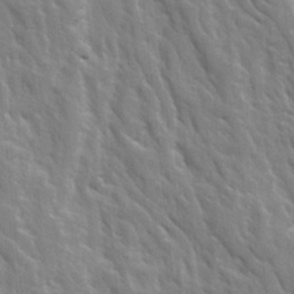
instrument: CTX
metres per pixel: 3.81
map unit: Ave
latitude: 15.8017
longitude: -131.8017
